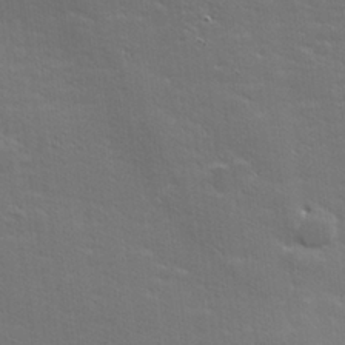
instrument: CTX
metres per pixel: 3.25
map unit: lHvf
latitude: 26.2901
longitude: 141.8989
